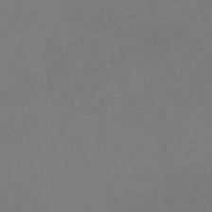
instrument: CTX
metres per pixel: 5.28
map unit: HNb
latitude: -44.1039
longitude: -44.3089
